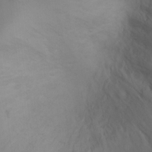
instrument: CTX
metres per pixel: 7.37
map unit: Ht
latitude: -0.5196
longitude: -16.1389
